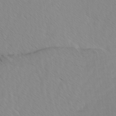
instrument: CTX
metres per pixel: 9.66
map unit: Ave
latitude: 8.2712
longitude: -105.2537
